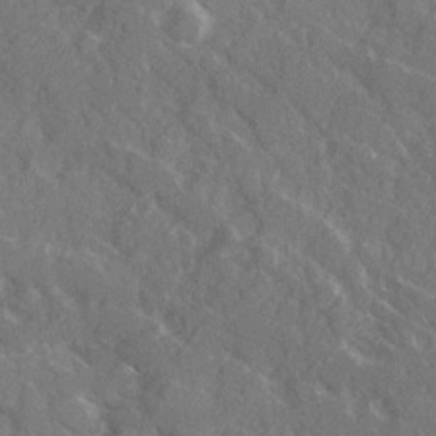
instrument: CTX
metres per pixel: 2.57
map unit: Ave
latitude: 20.4601
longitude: -130.3279
